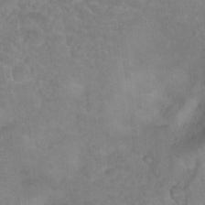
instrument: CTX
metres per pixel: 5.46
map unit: Nhu
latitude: 17.2915
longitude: -32.3845
